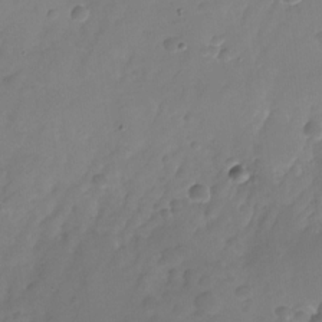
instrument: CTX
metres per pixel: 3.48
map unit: Nhu
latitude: -26.8408
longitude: -71.6316
